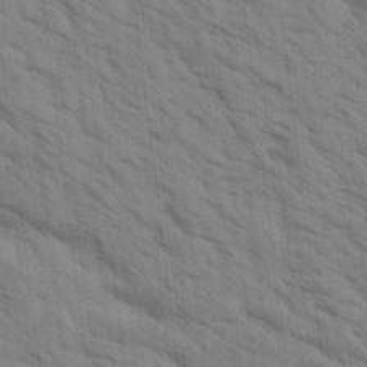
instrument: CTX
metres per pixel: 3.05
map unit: Htu
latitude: 2.1766
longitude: 143.3509
